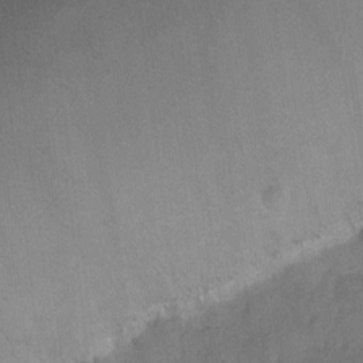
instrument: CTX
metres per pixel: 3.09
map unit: Ht
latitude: 0.4034
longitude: -34.7057
